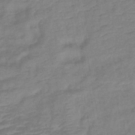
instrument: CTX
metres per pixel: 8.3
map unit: lHb
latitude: -40.6518
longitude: 76.8030
